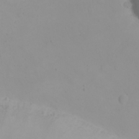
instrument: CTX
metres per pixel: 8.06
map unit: eHh
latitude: 21.7639
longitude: -64.0255
